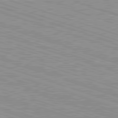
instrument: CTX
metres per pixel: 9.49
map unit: Hpe
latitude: -82.7841
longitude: 9.0864
